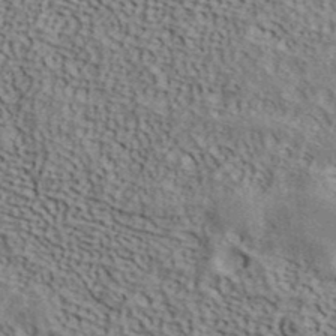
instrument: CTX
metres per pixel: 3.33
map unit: ANa
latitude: 41.8394
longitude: 49.1998
